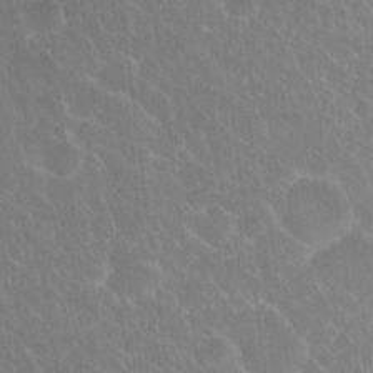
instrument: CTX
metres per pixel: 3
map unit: Hto
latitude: 18.8380
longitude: -40.0255
